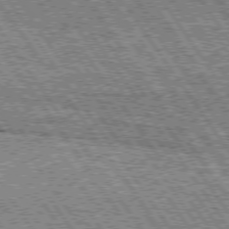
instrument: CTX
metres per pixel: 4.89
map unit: Hpe
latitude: 74.6113
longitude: -154.1578
